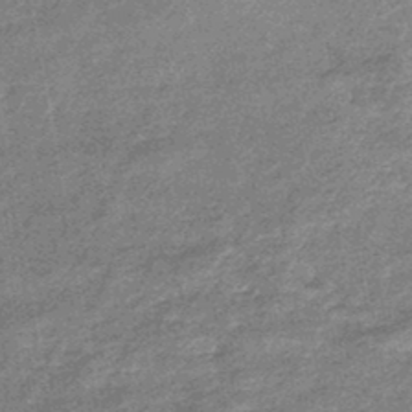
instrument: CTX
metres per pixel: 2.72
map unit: eHb
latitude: -45.3510
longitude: 88.6896
